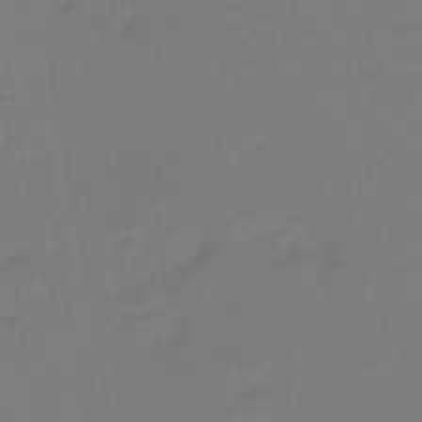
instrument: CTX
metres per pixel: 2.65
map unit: eHb
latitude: -46.4440
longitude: 88.1606
